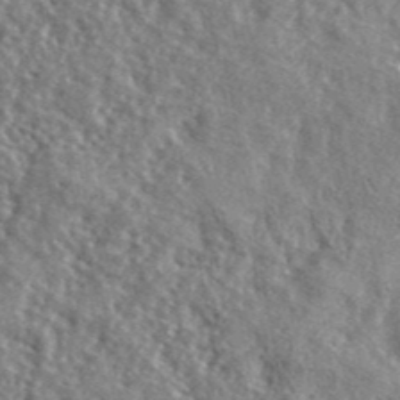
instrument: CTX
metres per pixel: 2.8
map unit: lHvf
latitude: 42.2901
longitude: -89.4994
